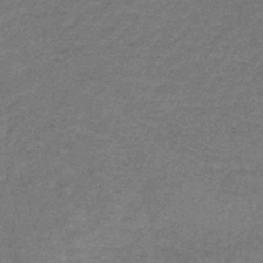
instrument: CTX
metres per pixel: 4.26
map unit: lHb
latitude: -43.5777
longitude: 55.5966
